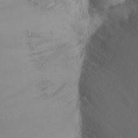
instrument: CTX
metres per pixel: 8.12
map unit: Nhu
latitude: -6.9163
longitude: -89.4427
